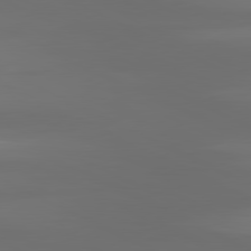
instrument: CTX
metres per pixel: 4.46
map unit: lApd
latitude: 81.0458
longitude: -139.4804
